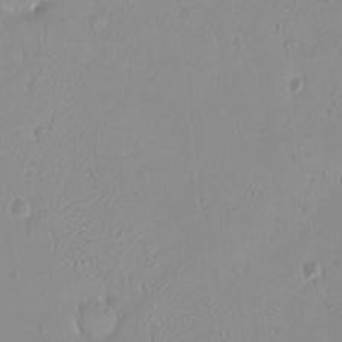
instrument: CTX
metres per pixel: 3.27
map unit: eHh
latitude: -9.6155
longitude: -68.7624
